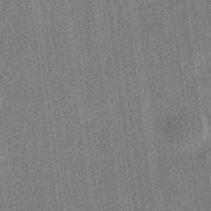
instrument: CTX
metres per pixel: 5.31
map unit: eHb
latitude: -32.5763
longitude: 74.2173
